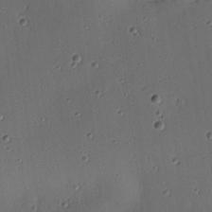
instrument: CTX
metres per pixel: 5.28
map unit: eHh
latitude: 23.1214
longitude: -91.6694
